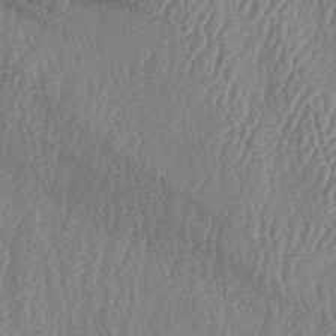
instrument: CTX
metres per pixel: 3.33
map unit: lAa
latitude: -6.8408
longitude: -129.4804
